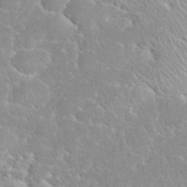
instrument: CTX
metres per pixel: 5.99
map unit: eHh
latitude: 35.8772
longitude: -64.1578
